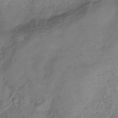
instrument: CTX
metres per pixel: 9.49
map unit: Hve
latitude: -33.2187
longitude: 90.9164
